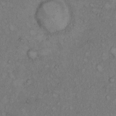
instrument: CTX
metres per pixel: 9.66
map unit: Hto
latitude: 8.8002
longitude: -59.1592
